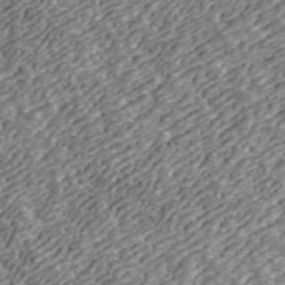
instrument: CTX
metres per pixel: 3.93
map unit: ANa
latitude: 43.4804
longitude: 29.1809
